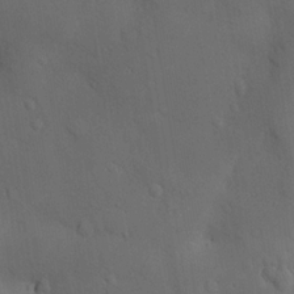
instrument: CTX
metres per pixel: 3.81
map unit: Nve
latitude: -8.7274
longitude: 174.1605
